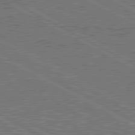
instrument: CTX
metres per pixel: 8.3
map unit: lApd
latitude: 80.8002
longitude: 118.6896
